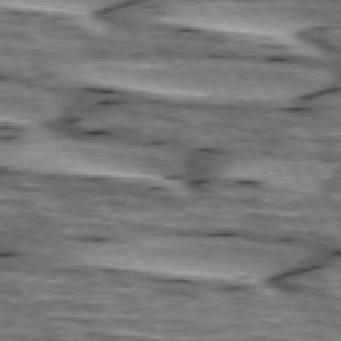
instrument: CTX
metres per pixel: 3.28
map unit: lApd
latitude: 74.4790
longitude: -55.6694
